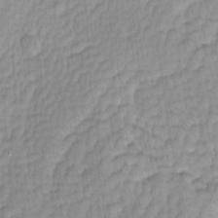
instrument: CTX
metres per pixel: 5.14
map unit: Ave
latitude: -1.3888
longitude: -113.7449
